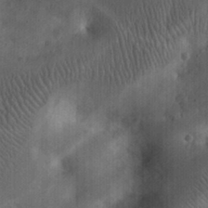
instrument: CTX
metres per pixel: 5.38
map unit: eHh
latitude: 25.8961
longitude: -65.3482
